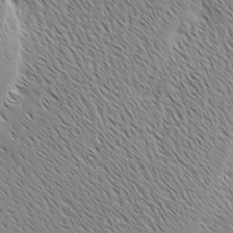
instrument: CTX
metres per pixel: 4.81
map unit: Ave
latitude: 1.5182
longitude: -115.2536
